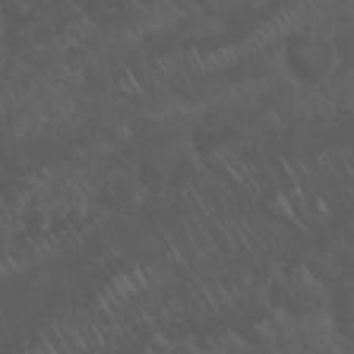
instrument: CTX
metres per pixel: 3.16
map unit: Nhu
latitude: 23.0458
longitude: -65.1970
